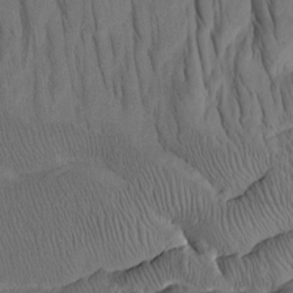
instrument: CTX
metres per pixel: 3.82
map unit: Htu
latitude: 2.2900
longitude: 179.5399
